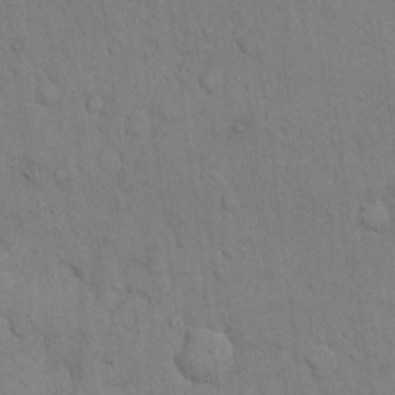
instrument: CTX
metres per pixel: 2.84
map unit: Hto
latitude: 9.3104
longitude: -61.1970
